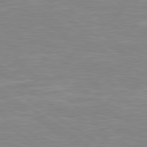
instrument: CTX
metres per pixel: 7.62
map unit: Hpe
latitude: 79.4805
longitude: -127.6883
